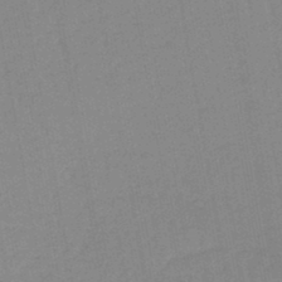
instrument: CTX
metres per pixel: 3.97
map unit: lHb
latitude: -44.4629
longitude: 63.2376
